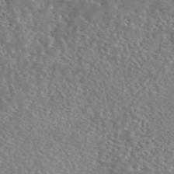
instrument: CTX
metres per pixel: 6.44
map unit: eAb
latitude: 44.9702
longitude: 114.1039
